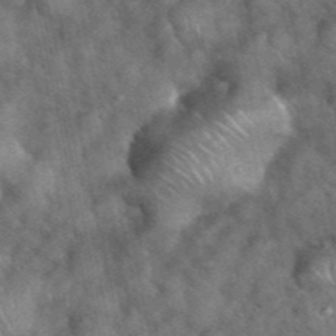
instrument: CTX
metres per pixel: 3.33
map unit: eHh
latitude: 39.1214
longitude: -57.0080
